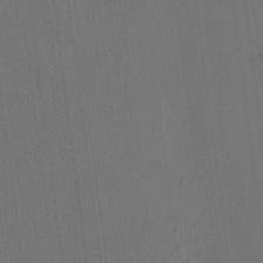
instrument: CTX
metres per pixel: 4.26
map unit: HNhu
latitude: 7.4804
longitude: 16.2551
